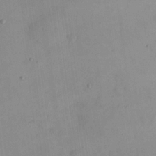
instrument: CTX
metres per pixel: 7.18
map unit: eHh
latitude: 24.1011
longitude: -64.6301
